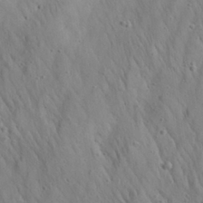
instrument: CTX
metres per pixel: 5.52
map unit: Aa
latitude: 26.2901
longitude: -142.4034
